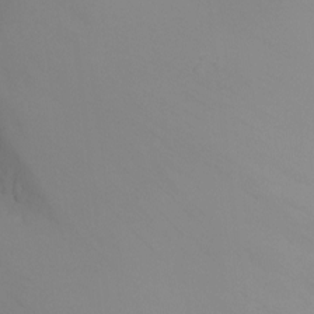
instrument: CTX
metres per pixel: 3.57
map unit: Ht
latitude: -5.5777
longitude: -25.9339
